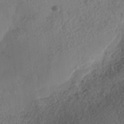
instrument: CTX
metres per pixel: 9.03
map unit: Nhe
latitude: -38.5574
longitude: -148.5357
